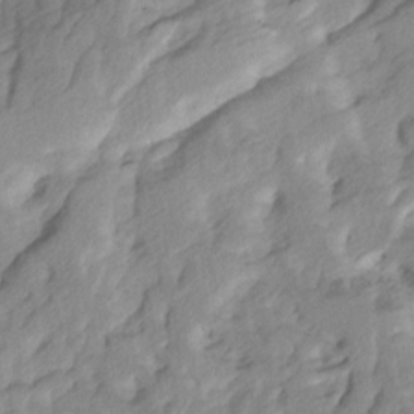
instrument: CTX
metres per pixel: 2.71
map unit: Ave
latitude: 14.8569
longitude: -136.3279
